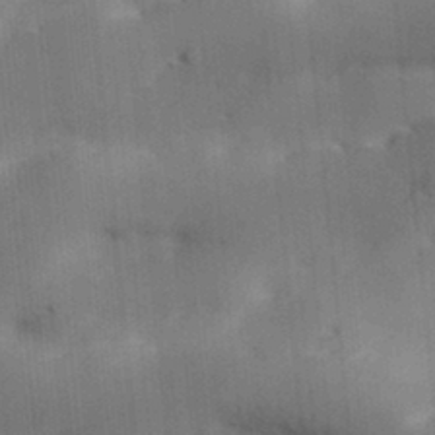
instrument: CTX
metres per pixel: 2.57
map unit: Hve
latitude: 31.7450
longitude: 148.7652
